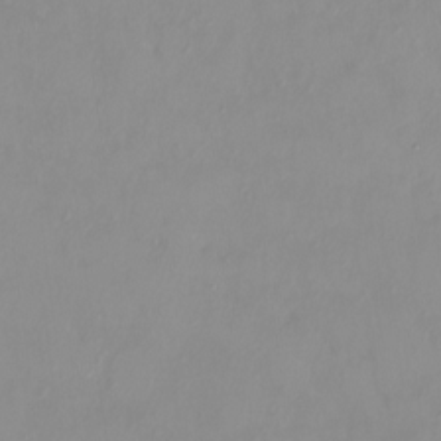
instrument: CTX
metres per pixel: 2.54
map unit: HNhu
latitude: 3.4993
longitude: 7.7666
